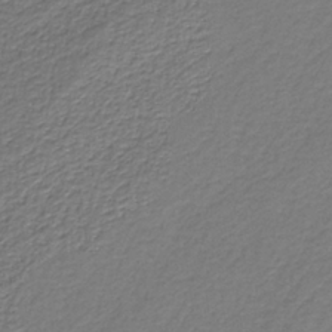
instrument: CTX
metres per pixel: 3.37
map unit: eAb
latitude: -37.8800
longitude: 53.1431
